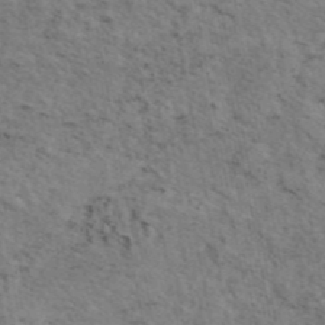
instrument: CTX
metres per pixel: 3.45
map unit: eAb
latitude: 44.9702
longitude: 113.2565
